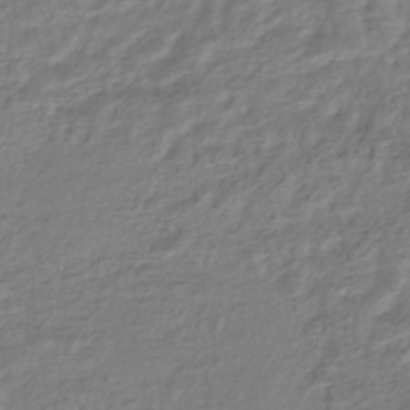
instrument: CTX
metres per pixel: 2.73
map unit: HNhu
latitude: -45.0298
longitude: 102.8408
